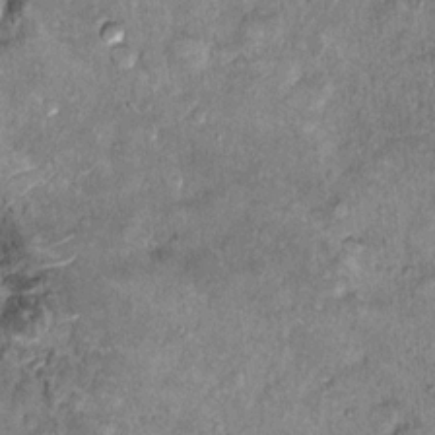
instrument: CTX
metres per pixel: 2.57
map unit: Hto
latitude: 10.5357
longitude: -36.5923
